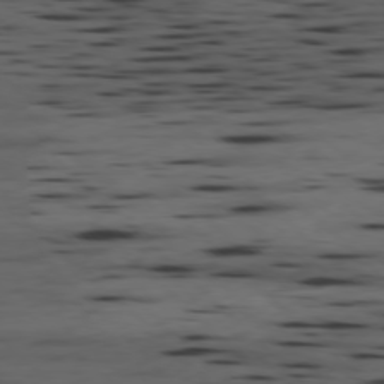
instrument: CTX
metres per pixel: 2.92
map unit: Hpe
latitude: -78.1983
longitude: -18.8191
